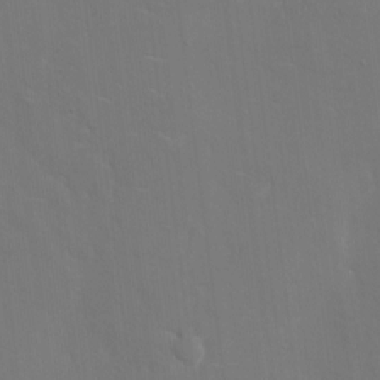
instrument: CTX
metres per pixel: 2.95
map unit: eHh
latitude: 5.7261
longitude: -69.2915
